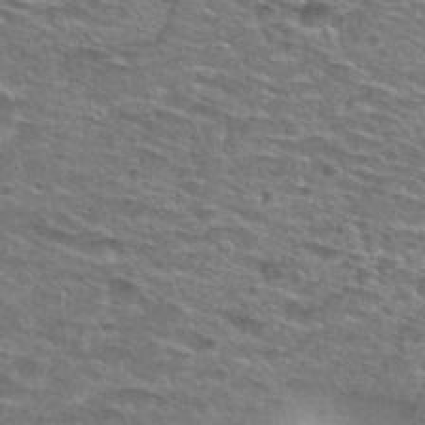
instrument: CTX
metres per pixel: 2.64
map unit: Nhu
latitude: 28.7246
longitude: -49.0836
